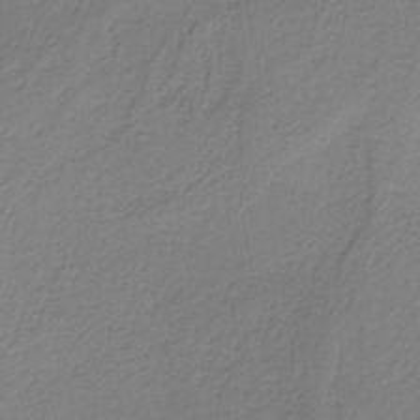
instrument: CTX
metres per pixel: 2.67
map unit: HNb
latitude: -38.3118
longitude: 53.5966
